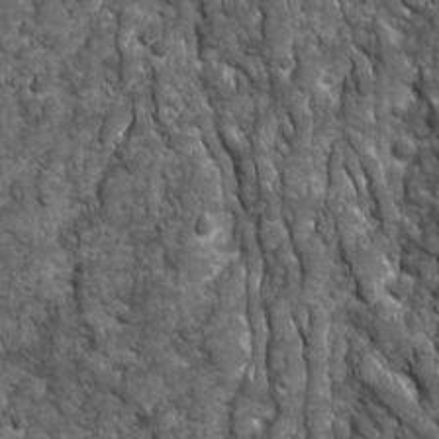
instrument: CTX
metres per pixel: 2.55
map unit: Ave
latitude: 16.3656
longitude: -132.7813
